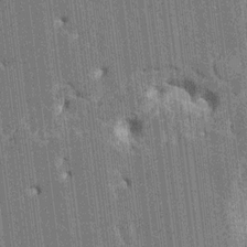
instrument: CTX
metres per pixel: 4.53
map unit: HNhu
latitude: 5.8772
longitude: -5.8772
